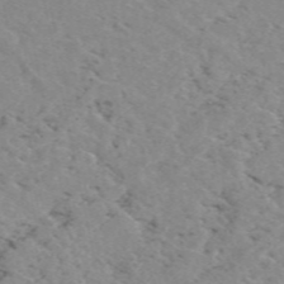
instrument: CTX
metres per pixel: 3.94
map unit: eAb
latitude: 50.2144
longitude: 108.2739
